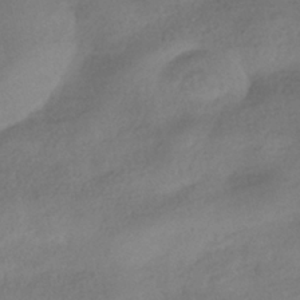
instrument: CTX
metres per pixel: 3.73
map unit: HNhu
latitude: -40.3495
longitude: 98.5385
